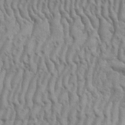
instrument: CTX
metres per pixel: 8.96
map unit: eHh
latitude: 33.6694
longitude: -140.8569
